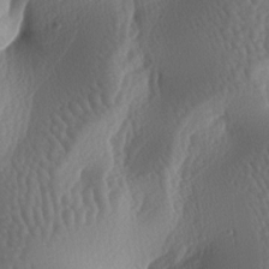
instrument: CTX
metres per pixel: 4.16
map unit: lAa
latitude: -6.7274
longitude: -128.3467
